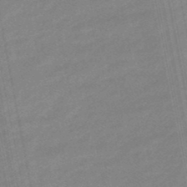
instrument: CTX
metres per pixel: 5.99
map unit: eHb
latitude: -48.0661
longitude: 86.1039
